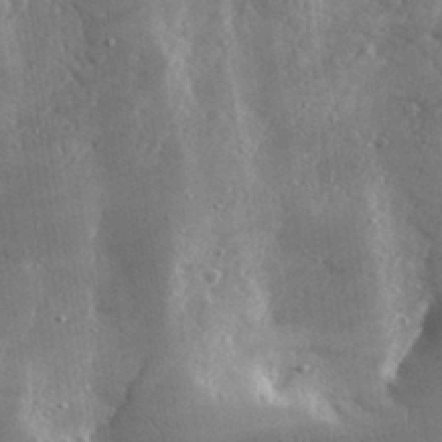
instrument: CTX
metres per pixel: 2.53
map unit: lHvf
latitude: 31.3104
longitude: -92.1955
